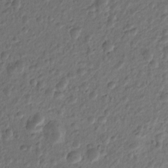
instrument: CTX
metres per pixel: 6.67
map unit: Htu
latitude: -5.1998
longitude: 156.5763
